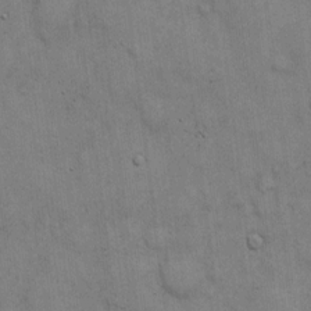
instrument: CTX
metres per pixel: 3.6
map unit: Hto
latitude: 13.7072
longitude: -60.4223
